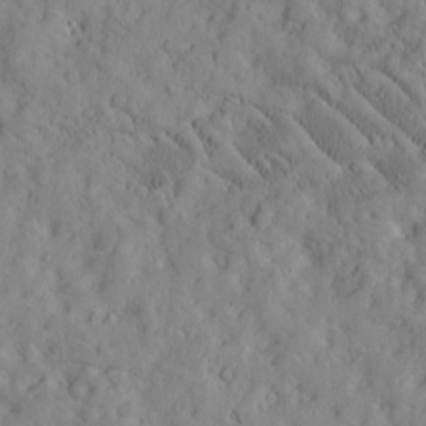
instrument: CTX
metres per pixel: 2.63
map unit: Htu
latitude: -3.6154
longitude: 174.1416
